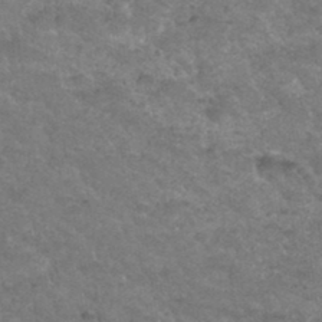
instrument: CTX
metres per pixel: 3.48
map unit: Hto
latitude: 35.8583
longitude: -49.7828
